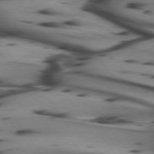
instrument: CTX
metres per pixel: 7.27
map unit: lApd
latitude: 74.6868
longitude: -64.3845
